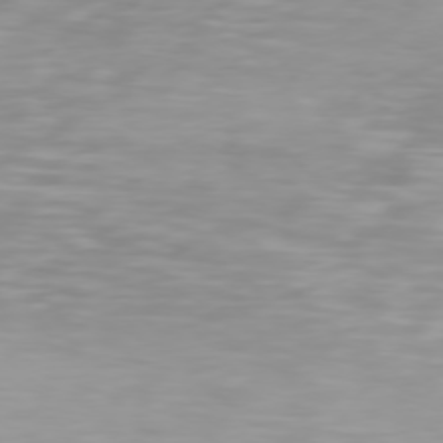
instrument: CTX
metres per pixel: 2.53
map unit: Hpe
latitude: 74.6679
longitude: -129.7638
